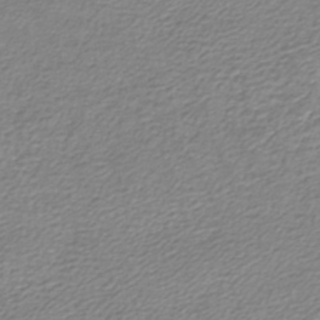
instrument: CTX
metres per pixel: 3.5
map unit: lHb
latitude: -42.5384
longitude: 73.0486
